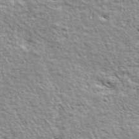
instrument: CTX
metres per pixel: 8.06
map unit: ANa
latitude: 42.8569
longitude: -87.9906
